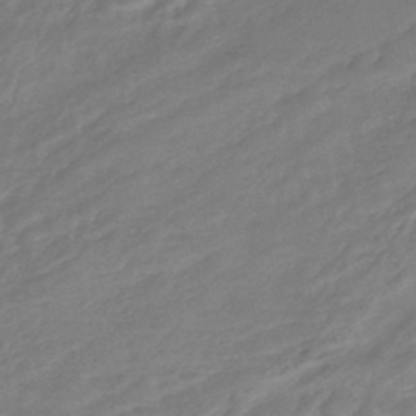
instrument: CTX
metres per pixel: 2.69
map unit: Nhe
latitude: -46.9352
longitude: 152.8030
